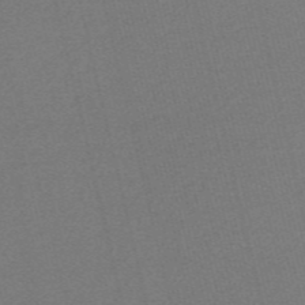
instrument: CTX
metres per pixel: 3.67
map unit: Nve
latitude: -56.6329
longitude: 61.7100
